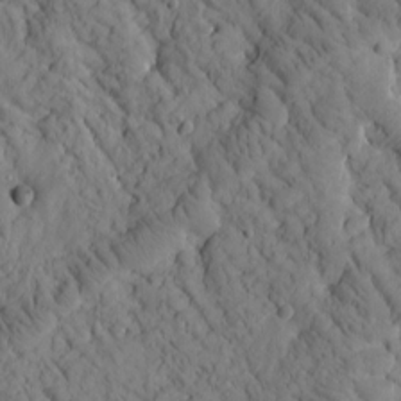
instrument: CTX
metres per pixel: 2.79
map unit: Htu
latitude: -1.7667
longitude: 173.9178
